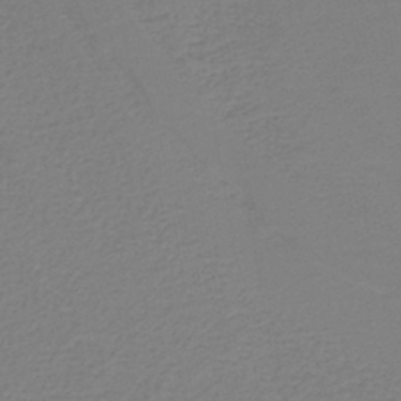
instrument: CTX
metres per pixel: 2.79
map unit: lHb
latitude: -42.4440
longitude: 52.1039
